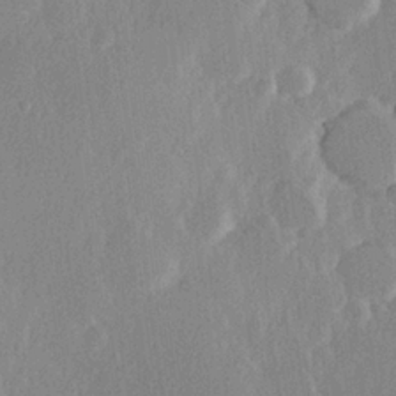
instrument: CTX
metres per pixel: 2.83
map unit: Hve
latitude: 23.4993
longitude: 145.4266
